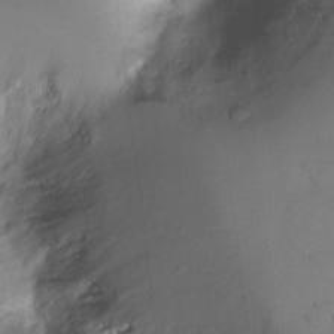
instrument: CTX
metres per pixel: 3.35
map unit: Ht
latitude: -6.5007
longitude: -32.2711
